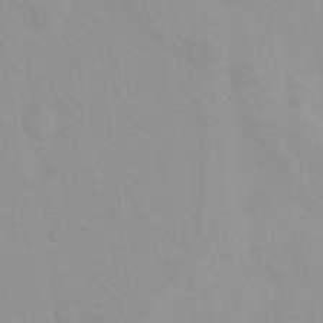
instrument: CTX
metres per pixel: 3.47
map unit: Ht
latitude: 3.6505
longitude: -22.6112
